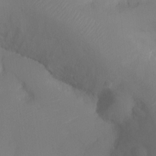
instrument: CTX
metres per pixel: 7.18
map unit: Ht
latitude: -16.8597
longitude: -43.2348
